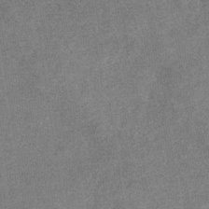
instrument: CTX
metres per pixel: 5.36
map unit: eHb
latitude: -36.1039
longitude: 78.5384
